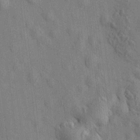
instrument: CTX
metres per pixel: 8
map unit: HNhu
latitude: 12.1578
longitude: 10.0472
